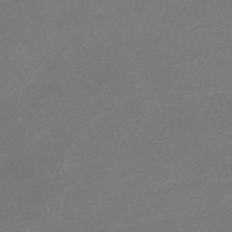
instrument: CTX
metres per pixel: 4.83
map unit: eHh
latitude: -62.2172
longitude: 53.3509
